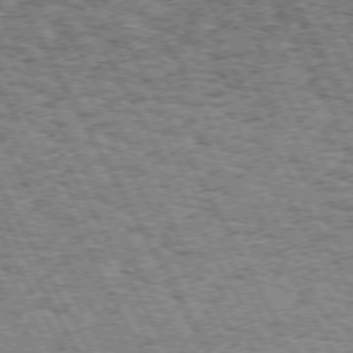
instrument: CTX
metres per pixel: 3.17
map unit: Hpe
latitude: 72.2334
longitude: -125.1781
